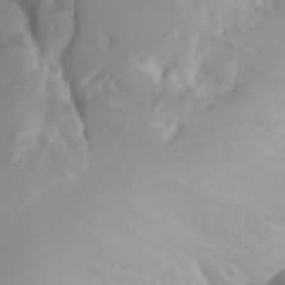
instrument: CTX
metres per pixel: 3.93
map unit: Aa
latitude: 24.8380
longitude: -132.0255
